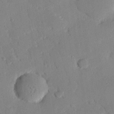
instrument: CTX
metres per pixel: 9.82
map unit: eHh
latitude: 27.6694
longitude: -81.2159
